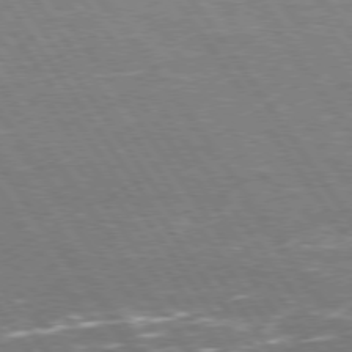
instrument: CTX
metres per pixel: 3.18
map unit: Hpe
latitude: 75.1781
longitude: -142.1578
